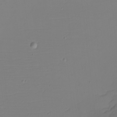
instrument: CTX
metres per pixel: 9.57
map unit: eHh
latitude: -5.6155
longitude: -83.7071
